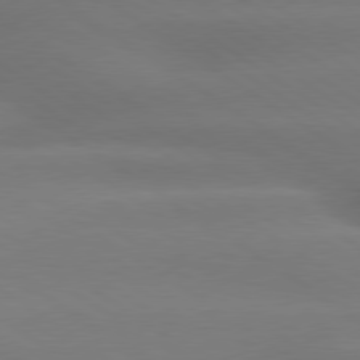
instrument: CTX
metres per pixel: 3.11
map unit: lApd
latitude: 79.4616
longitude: -134.9891
